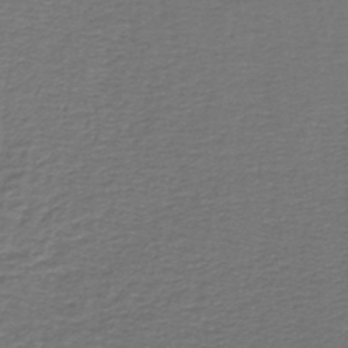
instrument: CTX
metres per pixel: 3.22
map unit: lHb
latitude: -43.9556
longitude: 73.4265
